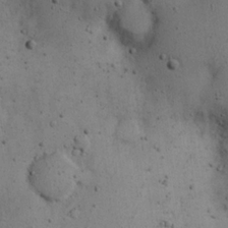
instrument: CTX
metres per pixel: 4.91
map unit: eHh
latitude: 22.4790
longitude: -69.9339
